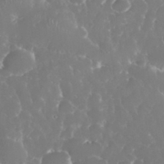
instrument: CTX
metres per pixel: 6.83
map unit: eHh
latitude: 34.5734
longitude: -63.3104
